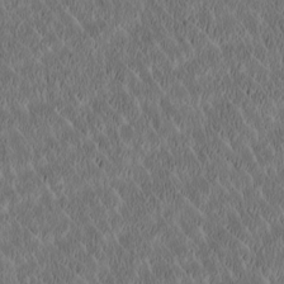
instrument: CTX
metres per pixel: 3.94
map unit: Htu
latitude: -2.8785
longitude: 167.3321
